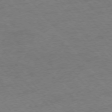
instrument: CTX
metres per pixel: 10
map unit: Ap
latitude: -76.2550
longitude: -70.1578
